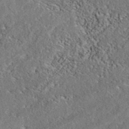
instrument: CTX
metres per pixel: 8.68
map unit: eAb
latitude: 38.5735
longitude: 112.0283
